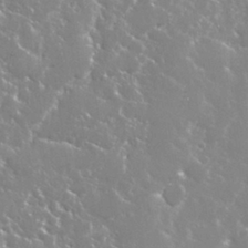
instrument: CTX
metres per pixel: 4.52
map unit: Nhu
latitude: 28.1389
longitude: -60.5545
